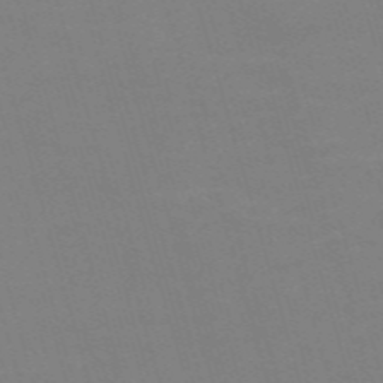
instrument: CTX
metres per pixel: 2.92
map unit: Nve
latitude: -59.2942
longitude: 60.9731
